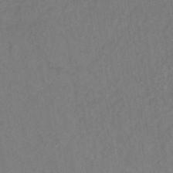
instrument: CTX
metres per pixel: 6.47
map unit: lHb
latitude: -35.1998
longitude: 64.1228
